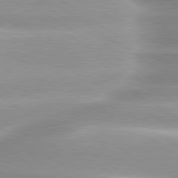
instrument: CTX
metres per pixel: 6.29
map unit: lApd
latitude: 80.0633
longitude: -136.8191
